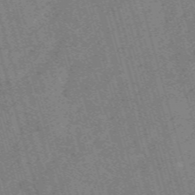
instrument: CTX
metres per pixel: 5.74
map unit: HNb
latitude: -53.6910
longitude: -48.3089
